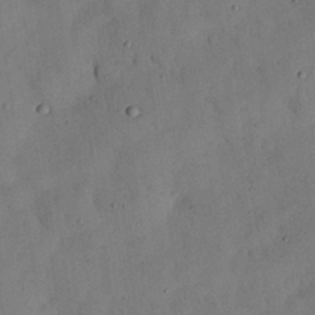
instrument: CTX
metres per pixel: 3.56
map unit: Nhu
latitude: 28.1389
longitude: -72.2712
